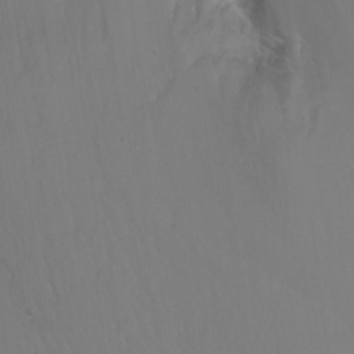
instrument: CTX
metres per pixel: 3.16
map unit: Nhu
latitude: -7.5399
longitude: -43.8961
